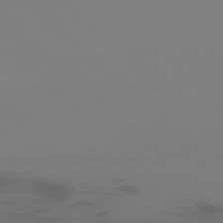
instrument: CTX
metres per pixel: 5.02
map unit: Ap
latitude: -77.8611
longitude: -63.5182
